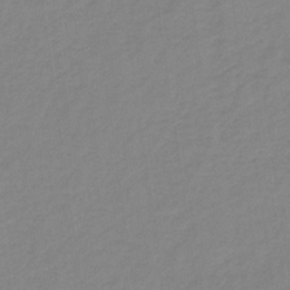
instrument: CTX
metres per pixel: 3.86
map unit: HNb
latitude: -31.6911
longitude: 63.1242
